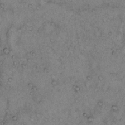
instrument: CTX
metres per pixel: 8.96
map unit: Hto
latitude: 12.3278
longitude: -58.5924
